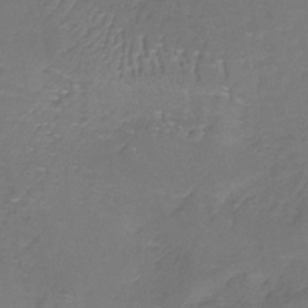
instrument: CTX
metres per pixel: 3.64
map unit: lHb
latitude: -38.4251
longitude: 61.2187
